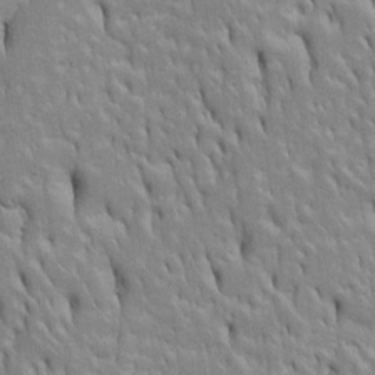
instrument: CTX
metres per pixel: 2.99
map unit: Htu
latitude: -4.6518
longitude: 151.2564
